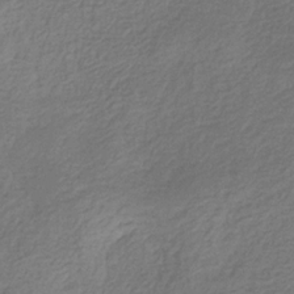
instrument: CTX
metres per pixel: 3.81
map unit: eHb
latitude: -30.4440
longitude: 71.1053
